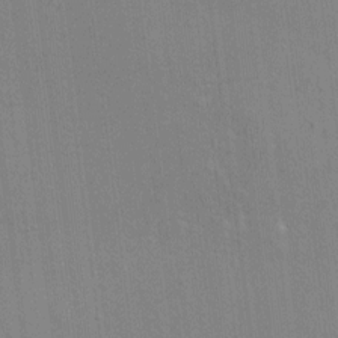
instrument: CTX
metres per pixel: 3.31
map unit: HNhu
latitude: 7.4804
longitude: -4.8947
